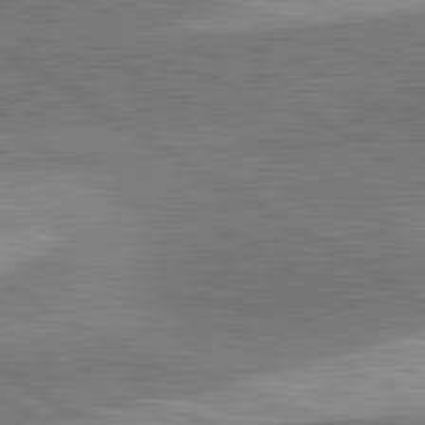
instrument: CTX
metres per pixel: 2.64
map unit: lApd
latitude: 81.4993
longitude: 140.0850
